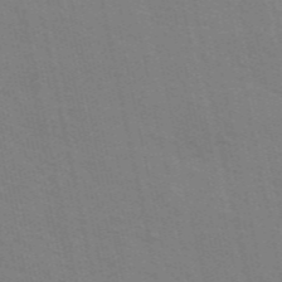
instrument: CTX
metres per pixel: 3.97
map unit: ANa
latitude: 49.5749
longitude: -75.5182
